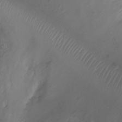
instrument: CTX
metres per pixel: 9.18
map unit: Ht
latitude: -1.7478
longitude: -19.8205
